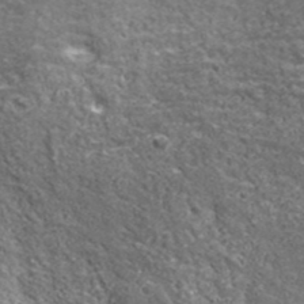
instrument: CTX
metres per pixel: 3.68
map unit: ANa
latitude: 42.8191
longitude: -87.2537
